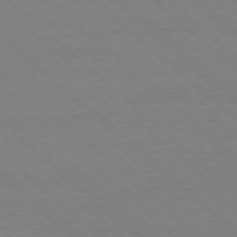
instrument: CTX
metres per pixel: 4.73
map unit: Ap
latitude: -77.9367
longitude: -84.5546
